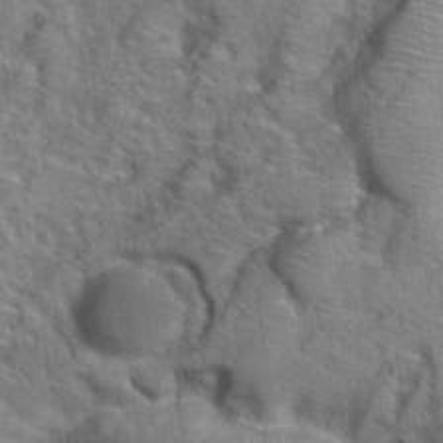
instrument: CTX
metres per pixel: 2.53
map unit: Hto
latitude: 38.9891
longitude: -44.6490
